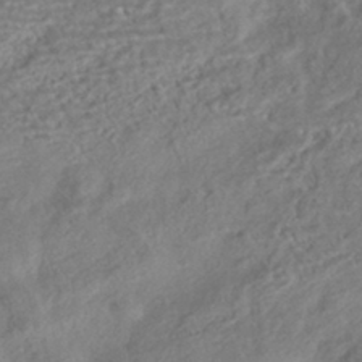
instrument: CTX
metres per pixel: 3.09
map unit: HNhu
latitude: -43.5021
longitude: 100.2361
